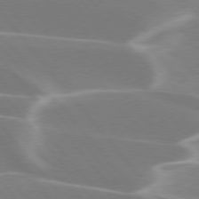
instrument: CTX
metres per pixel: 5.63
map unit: lApd
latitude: 75.9528
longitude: -62.8758
